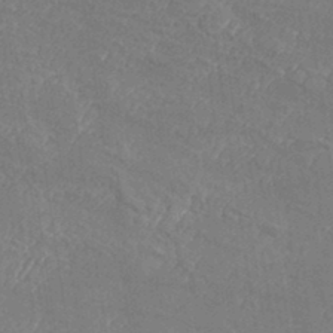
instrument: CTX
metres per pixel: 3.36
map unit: Aa
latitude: 33.7828
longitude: -134.0633
